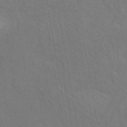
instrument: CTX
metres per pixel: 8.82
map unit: eAb
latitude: 42.7813
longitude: 110.0850
